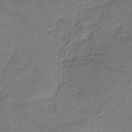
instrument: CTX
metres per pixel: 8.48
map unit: HNb
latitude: -35.4076
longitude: 58.9541
